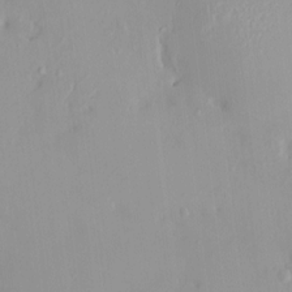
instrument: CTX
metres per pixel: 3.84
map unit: HNhu
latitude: 5.4426
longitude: 2.6707
